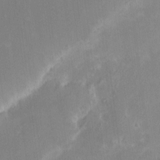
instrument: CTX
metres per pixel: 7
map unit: HNhu
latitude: 7.4804
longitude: -5.4615
